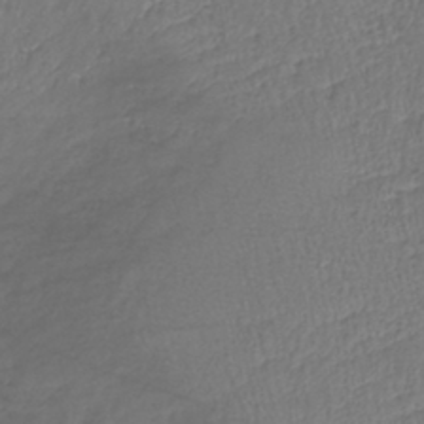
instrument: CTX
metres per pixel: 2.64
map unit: lHb
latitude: -39.1242
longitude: 73.1809
